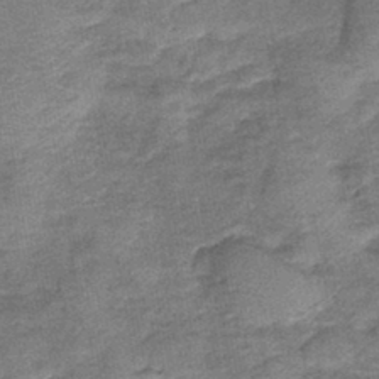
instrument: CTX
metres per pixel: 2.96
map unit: lHb
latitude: -42.1983
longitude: 79.1620
